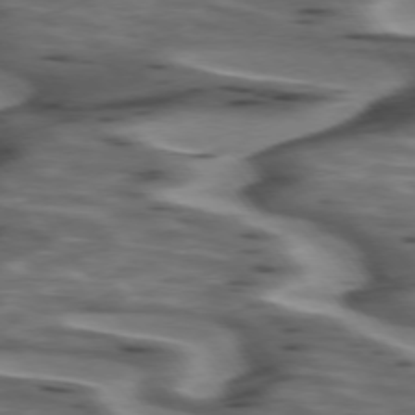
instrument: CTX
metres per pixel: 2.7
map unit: lApd
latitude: 74.8002
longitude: -58.1956
